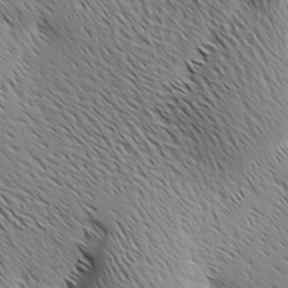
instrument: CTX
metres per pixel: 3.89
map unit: Ave
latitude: 1.5182
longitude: -115.2725
